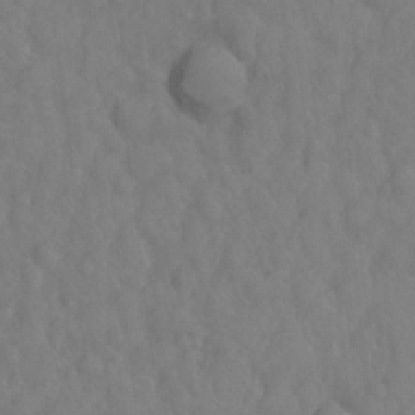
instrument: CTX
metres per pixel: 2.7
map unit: Hto
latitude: -2.8596
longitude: -33.8016
